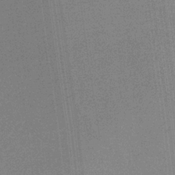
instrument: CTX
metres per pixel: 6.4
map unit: HNb
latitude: -32.5385
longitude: 57.0108
